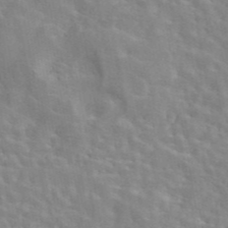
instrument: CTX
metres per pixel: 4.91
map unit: eAb
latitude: 44.3089
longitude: 113.2943
